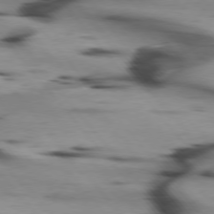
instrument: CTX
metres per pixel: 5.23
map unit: lApd
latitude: 75.5182
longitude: -66.0255
